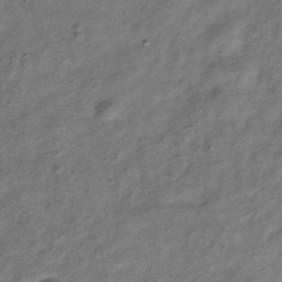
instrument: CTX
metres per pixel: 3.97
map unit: Hve
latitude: -33.2754
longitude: 89.0864
